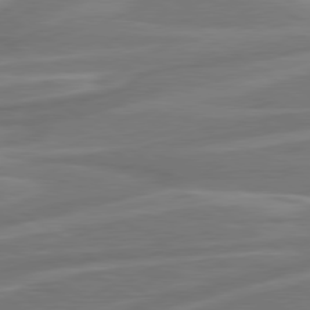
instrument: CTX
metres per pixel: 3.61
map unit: Hpe
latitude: 79.0459
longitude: -127.3860
